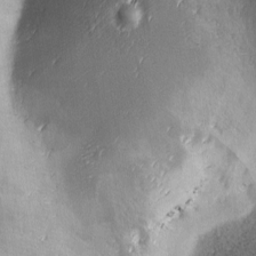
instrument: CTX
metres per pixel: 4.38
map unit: Ave
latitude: -6.7841
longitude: -121.2726
